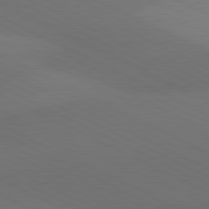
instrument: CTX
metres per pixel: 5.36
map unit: lApd
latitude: 81.1214
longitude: 138.0472
